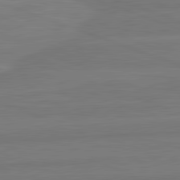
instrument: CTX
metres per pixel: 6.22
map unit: lApd
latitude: 82.0822
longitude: -175.9528
